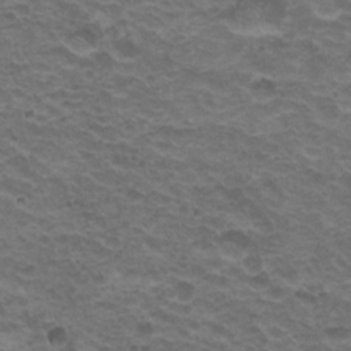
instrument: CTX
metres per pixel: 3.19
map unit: Hto
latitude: 19.9150
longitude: -32.0255
